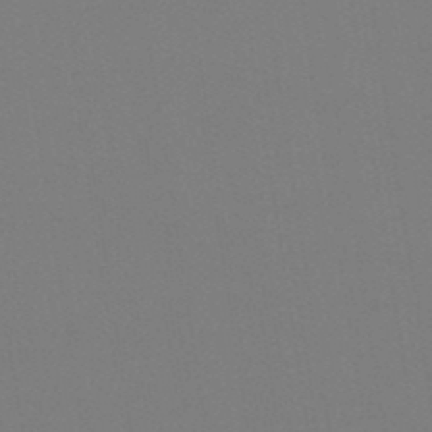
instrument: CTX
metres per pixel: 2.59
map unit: eHb
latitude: -49.4833
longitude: 67.4076
